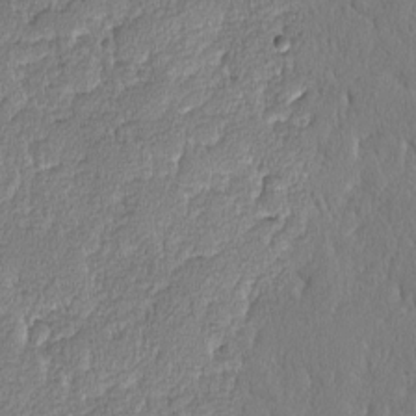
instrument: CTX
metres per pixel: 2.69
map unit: lAvf
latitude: -8.2739
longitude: -112.4412
